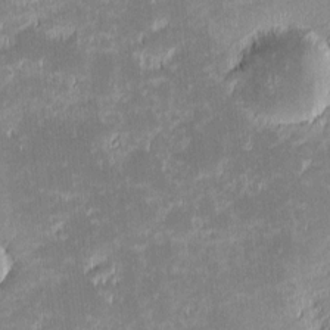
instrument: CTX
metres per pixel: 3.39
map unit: eHh
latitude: -2.0849
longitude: -85.6505
